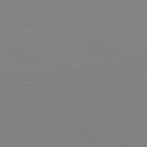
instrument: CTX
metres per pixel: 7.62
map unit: lApd
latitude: 79.4238
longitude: -124.6301
